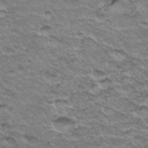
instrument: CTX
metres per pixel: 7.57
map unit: Hto
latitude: 36.0444
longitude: -42.7246
